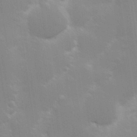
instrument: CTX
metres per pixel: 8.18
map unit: Hve
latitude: 30.9703
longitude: 149.6155
